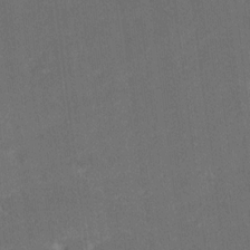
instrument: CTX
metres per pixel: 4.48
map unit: Ave
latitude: 18.5734
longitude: -136.2901
